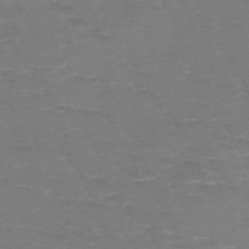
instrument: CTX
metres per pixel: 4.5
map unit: HNb
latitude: -48.8030
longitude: -48.8758
